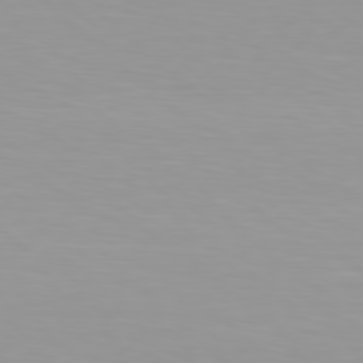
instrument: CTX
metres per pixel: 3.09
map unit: Hpe
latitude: 78.2334
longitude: -136.7435
